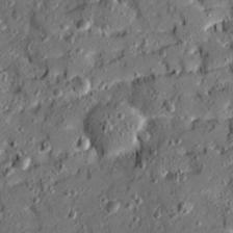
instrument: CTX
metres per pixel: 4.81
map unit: Ave
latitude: 19.3859
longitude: -129.0836
